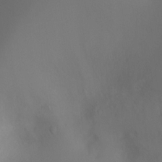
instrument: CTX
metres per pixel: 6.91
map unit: Ht
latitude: -8.2928
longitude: -27.5182
